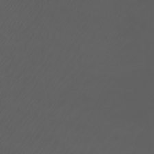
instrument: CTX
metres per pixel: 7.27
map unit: Htu
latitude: -6.8786
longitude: -73.1593
